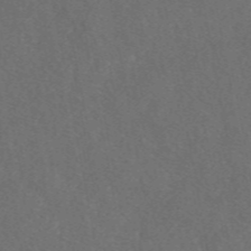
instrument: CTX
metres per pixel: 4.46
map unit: eAb
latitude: 47.8395
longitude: 112.0283
